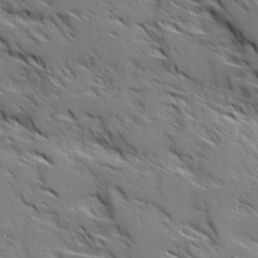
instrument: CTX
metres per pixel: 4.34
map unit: Ave
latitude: 17.0836
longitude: -129.8394
